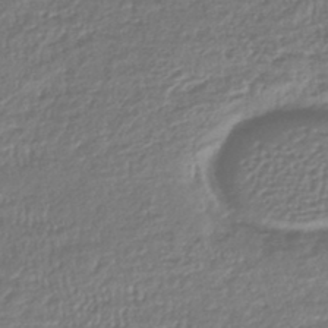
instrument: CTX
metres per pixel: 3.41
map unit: lHb
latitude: -43.7099
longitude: 68.9541
